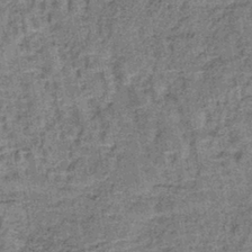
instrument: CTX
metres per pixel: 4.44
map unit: lHb
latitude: -41.0297
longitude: 58.0660
